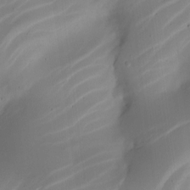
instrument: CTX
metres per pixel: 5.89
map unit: Nhe
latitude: -19.6155
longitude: 144.0094
